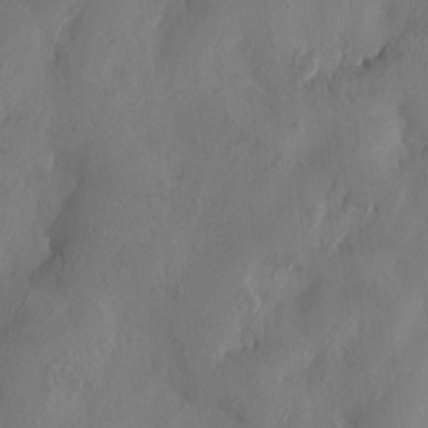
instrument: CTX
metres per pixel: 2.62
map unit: HNhu
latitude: 3.6316
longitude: -7.2537
